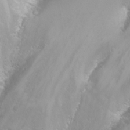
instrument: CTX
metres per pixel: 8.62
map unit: Nhu
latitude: -8.1606
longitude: -73.4804
